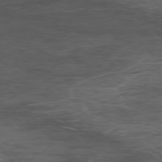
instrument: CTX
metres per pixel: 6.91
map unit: Ap
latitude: -76.5385
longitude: -66.1955
